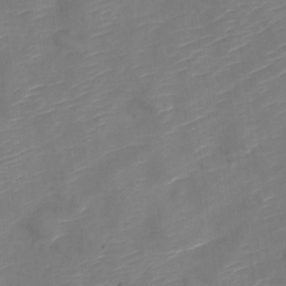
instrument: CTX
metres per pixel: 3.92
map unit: Nve
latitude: -20.1416
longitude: 107.5022
